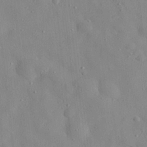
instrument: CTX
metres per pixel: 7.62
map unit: eHh
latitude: 28.4790
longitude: -77.7071
